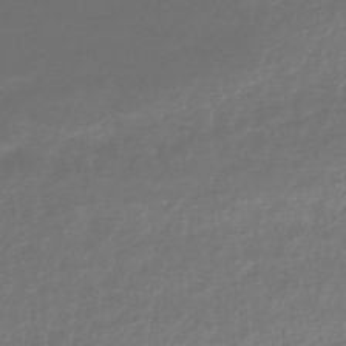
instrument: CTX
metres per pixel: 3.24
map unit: lHb
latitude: -41.2754
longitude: 70.7841
